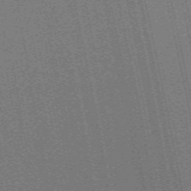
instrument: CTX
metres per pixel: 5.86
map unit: ANa
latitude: 51.8016
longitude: -70.5546
